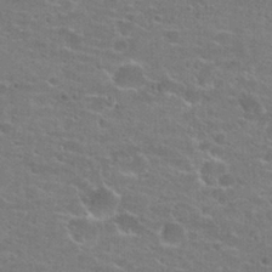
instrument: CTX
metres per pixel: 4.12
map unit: Hto
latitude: 22.0822
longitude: -43.5938
